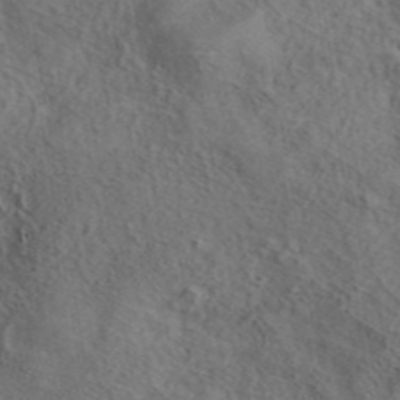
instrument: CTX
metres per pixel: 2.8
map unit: eAb
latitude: 43.4427
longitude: 115.2754
